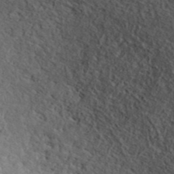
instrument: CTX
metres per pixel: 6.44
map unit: ANa
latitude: 41.4237
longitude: 18.3117
